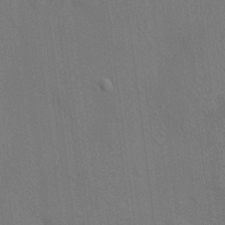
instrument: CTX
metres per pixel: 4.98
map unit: HNhu
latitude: 12.6113
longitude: 9.9178
